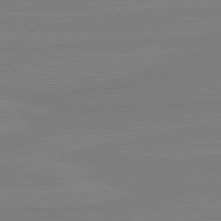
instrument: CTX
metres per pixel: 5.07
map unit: lApd
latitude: 81.5749
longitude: -177.9528
